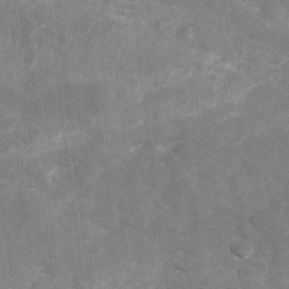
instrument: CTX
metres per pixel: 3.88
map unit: Nhu
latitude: -21.6155
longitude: -55.9528
